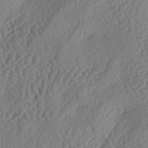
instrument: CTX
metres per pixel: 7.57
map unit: lAa
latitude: -3.9178
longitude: -128.0822
